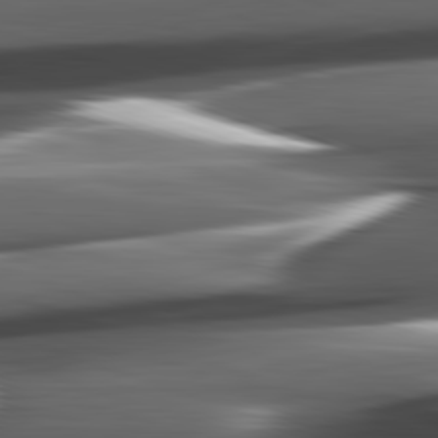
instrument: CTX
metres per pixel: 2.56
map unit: lApd
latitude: 82.2333
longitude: -144.7435
